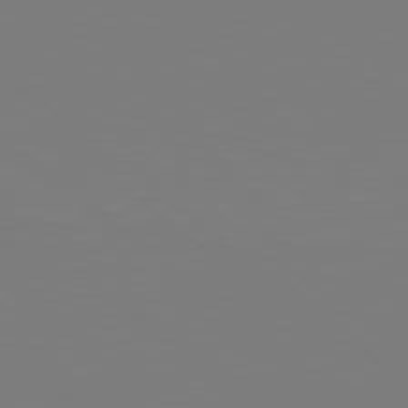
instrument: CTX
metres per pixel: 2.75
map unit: Hpe
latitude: 78.9703
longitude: -174.2523
